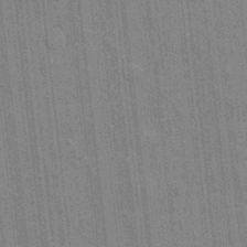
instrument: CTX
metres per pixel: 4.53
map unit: eHh
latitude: 5.2159
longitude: -74.4790
